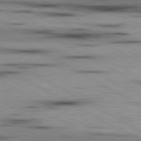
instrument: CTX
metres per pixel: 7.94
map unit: lApd
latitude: 80.2145
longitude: 157.0486
